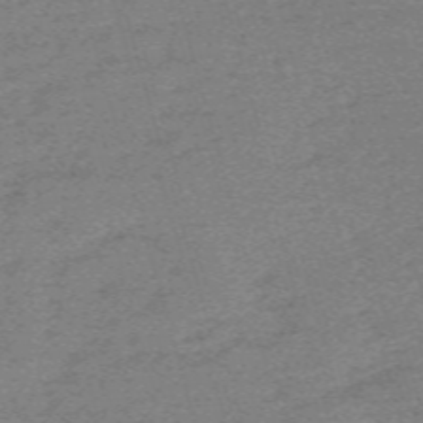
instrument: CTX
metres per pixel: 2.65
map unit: eHh
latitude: -61.8800
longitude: 51.8611
